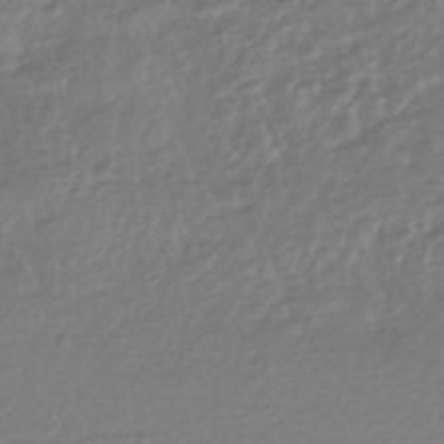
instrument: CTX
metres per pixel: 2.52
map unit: HNhu
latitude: -44.1039
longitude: 96.5196
